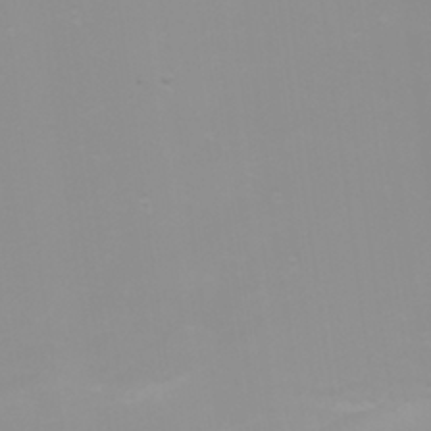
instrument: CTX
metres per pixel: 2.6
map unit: Nhu
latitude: -7.0297
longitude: -80.4412
